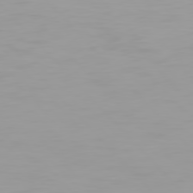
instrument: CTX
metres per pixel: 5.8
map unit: Hpe
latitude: 77.1592
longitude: -163.4238
